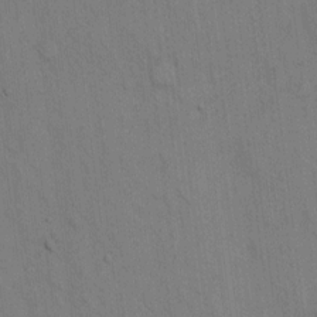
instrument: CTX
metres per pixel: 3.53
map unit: Hto
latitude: 14.2145
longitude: -61.1970
